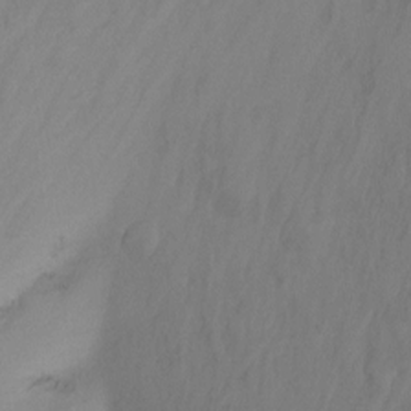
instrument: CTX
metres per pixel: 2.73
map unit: Nhu
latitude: -13.0109
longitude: -60.1955
